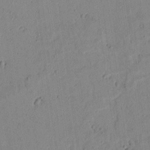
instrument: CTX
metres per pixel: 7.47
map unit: lAvf
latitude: 7.0080
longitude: 169.2753
